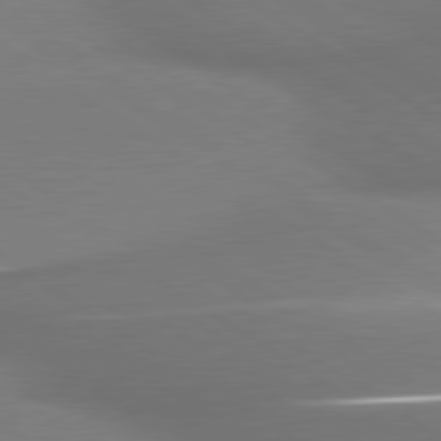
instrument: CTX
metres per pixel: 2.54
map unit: lApd
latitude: 79.8773
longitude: 178.4629
